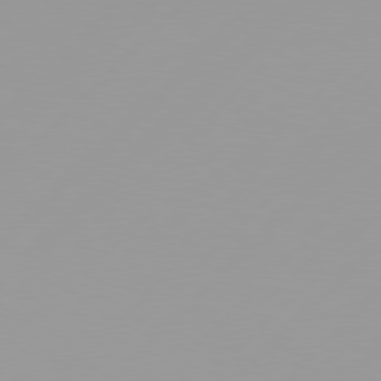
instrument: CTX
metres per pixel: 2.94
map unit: Hpe
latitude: 77.6505
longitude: -138.7435
